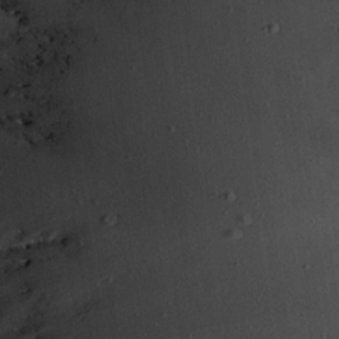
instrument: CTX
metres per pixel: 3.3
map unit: Hve
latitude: 26.4790
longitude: -93.7449
